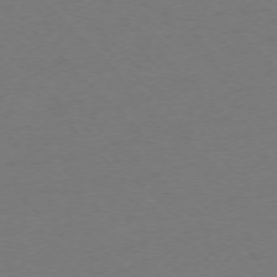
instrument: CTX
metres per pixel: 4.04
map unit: Ap
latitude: -75.1243
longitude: -78.4601
